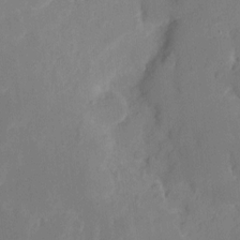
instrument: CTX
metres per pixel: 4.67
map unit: eHh
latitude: 6.2711
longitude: -66.4790
